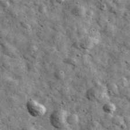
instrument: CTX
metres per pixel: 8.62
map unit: Ave
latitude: 40.4412
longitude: -106.9136
